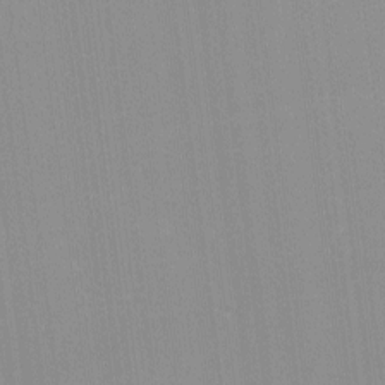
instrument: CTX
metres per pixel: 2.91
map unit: lHvf
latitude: -12.3495
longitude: -103.4615
